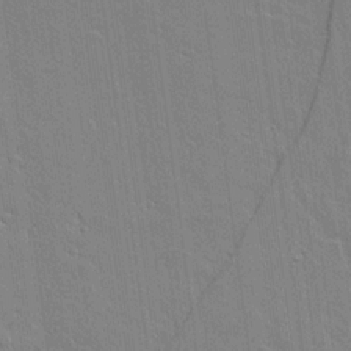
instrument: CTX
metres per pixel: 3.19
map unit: lAvf
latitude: 17.0647
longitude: -127.5749
